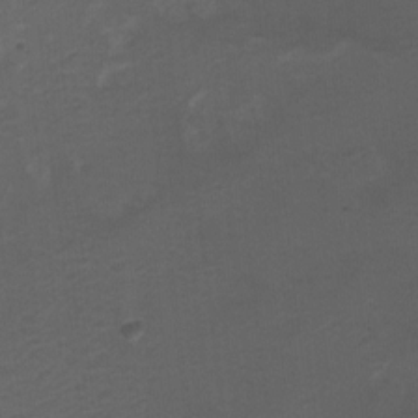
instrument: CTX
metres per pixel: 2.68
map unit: Hto
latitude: 4.9136
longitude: -32.4223
